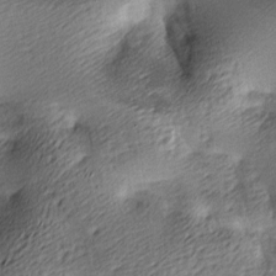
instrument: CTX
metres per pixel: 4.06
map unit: lAa
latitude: -9.2187
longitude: -126.5357
